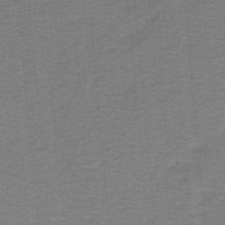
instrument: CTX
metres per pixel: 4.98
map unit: lHb
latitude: -41.5210
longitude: 54.1984
